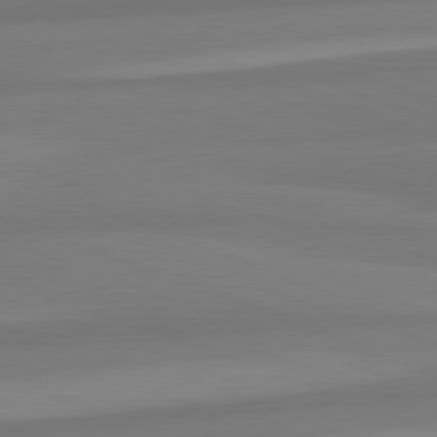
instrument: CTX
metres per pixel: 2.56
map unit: lApd
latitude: 82.3656
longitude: 176.5196
